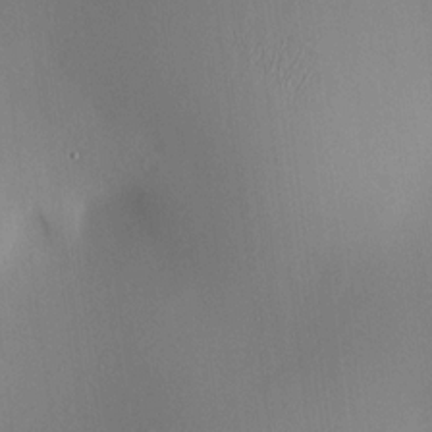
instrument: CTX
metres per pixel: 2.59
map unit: HNhu
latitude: 12.3845
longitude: 11.4077
